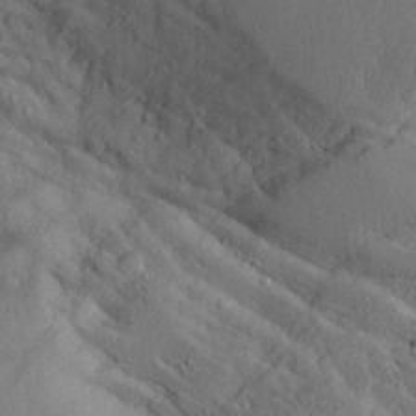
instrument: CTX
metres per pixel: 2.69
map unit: Aa
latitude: 24.0255
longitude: -132.1011
